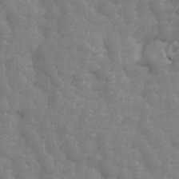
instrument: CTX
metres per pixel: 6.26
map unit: Ave
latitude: 13.8395
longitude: -105.1404
